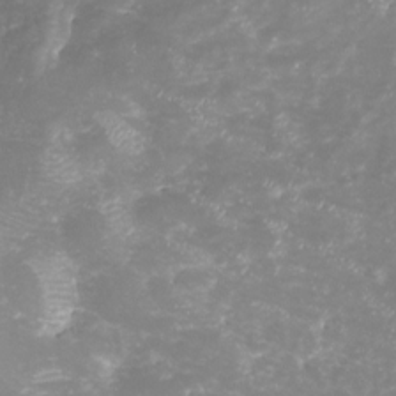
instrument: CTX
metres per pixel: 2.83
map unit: eHh
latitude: -6.8786
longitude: -78.4034
